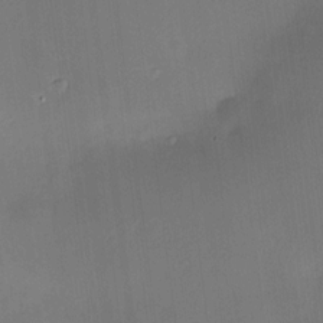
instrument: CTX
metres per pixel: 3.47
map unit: HNhu
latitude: 8.3467
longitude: 8.2361
